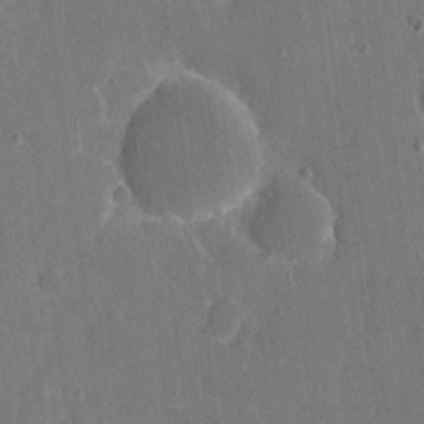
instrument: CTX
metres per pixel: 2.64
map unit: eHh
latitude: 5.0269
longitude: -67.0080
